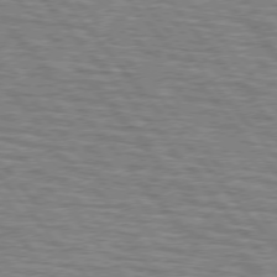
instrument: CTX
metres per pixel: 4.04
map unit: lApd
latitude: 75.6316
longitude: -76.5734
